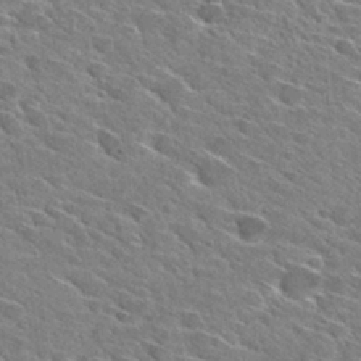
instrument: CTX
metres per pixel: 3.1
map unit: Hto
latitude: 29.0269
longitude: -42.9325
